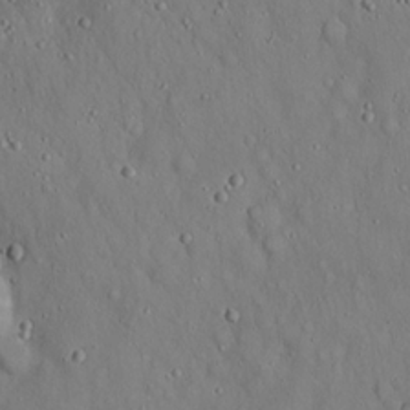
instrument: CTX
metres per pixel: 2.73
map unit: Hto
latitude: 18.0822
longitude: -60.3278
